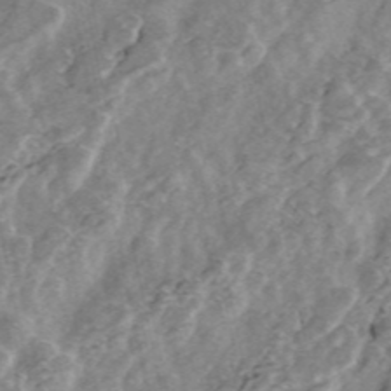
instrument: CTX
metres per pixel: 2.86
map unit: ANa
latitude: 45.3104
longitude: 25.1998
